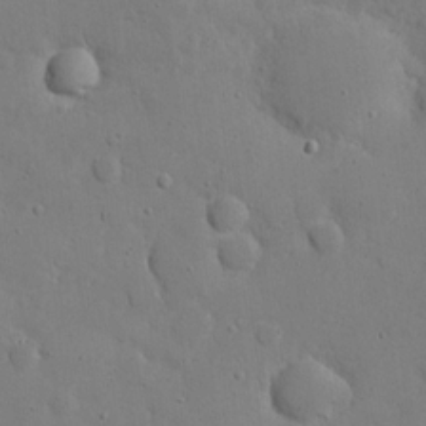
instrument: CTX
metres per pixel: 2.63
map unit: eHh
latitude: 21.4427
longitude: -62.7247
